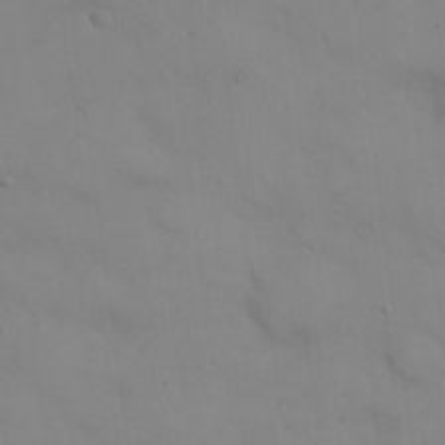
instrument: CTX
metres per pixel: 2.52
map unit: eHh
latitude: 21.6883
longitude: -61.7638
